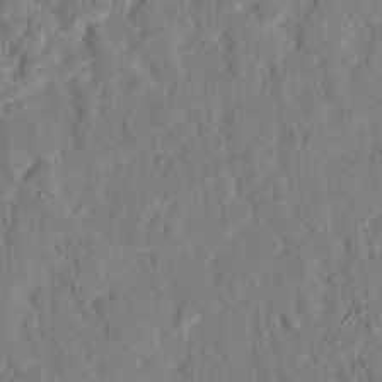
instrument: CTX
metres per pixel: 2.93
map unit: eHh
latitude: 25.9150
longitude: -78.8758
